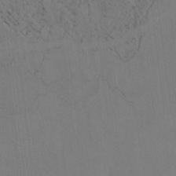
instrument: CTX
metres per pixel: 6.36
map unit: Htu
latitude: 3.8016
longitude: 152.0283
